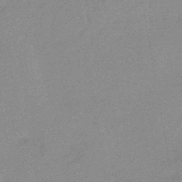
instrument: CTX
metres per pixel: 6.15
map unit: HNb
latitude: -44.1228
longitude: -40.2900
